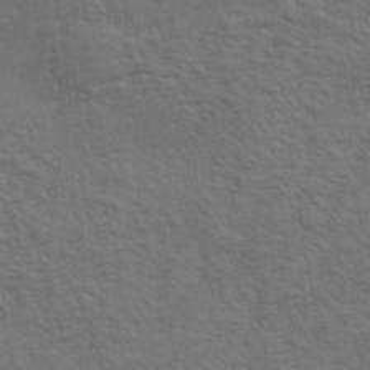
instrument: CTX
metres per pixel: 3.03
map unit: eHh
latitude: 34.9135
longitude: -133.0458
